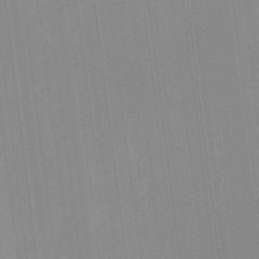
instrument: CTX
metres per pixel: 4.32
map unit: HNhu
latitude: 8.4034
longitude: 13.5210
